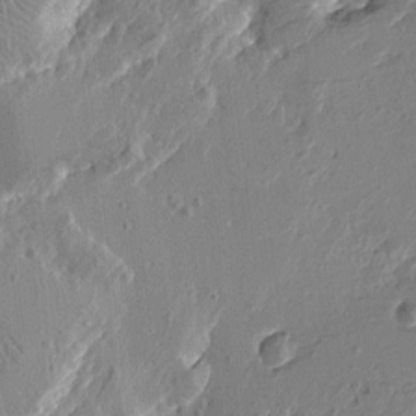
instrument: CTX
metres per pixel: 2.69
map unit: Htu
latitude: -2.8030
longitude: -178.2712
